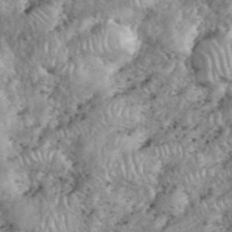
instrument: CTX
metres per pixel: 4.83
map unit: eHh
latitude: 38.5924
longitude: -56.7435
